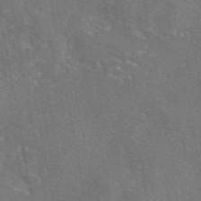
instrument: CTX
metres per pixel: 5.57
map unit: eAb
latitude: 46.4034
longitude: 106.6519
